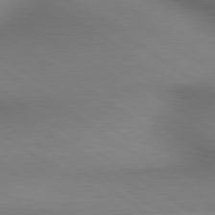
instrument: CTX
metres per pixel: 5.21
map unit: lApd
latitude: 80.3656
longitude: 138.8975
